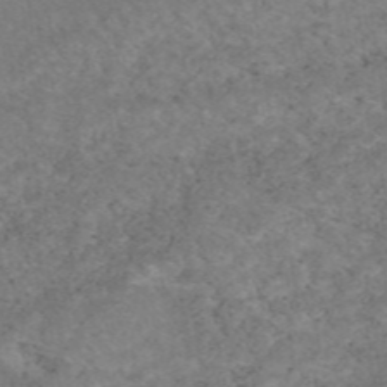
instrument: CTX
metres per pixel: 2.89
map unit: eAb
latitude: 47.4049
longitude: 115.3887
